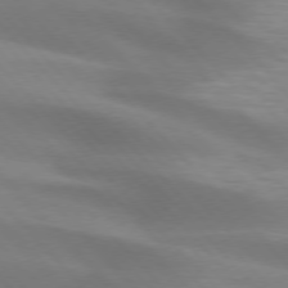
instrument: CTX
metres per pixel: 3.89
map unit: lApd
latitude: 75.1403
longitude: -61.4426
